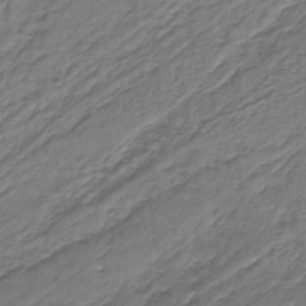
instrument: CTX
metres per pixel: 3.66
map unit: lHb
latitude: -37.1809
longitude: 59.2753
